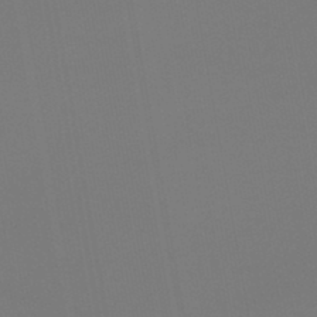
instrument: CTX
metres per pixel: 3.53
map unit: lHb
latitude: -46.5196
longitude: 71.2943
